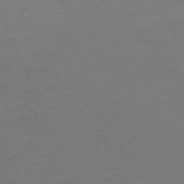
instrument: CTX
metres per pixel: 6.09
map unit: Ap
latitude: -76.7274
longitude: -72.4223
